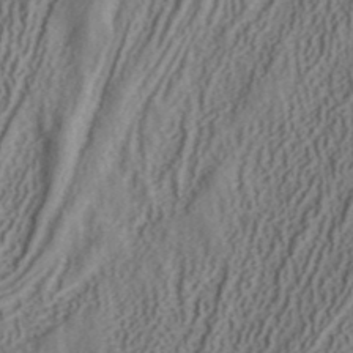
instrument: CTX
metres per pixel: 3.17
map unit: ANa
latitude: 41.6315
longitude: 34.5763
